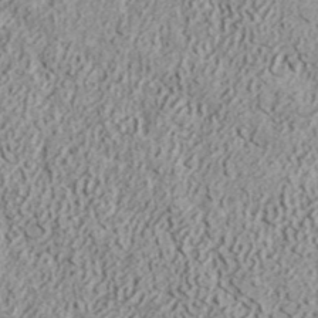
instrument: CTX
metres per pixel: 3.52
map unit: ANa
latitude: 41.3670
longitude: 30.5762
